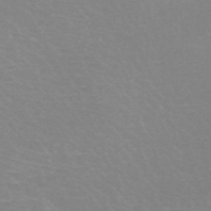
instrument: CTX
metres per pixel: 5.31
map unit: HNb
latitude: -45.7478
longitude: -42.4412
